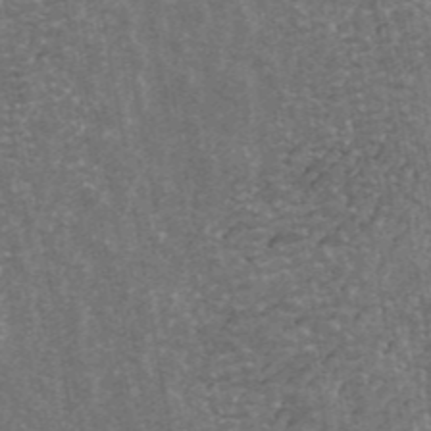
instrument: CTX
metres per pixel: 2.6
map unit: ANa
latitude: 43.0647
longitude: 16.2551
